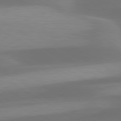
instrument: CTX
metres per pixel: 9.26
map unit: lApd
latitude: 79.8773
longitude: -87.8583
